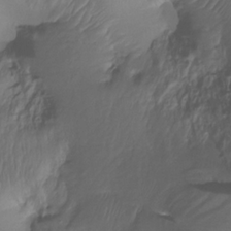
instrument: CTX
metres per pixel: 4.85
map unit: Htu
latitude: -14.7086
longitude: -47.0081
